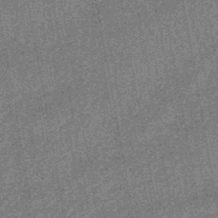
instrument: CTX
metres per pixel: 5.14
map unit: lHb
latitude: -44.5007
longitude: 65.4455
